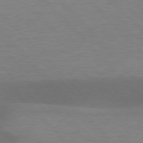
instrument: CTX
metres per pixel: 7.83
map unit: lApd
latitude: 77.0458
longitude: -59.3482
